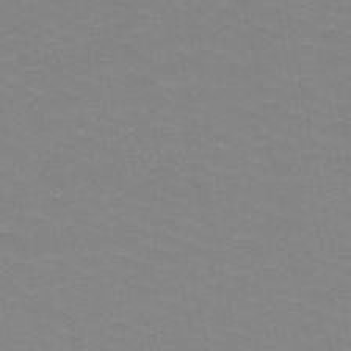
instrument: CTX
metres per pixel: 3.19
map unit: HNb
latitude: -49.1809
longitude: -49.1214
